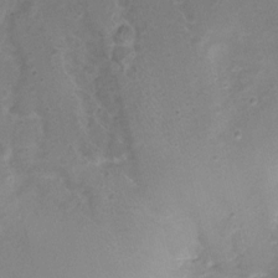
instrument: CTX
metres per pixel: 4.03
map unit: Nhu
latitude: 1.8394
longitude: -15.9717
